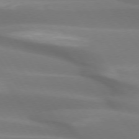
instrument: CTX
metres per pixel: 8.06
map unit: lApd
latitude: 73.8773
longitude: -50.7624
